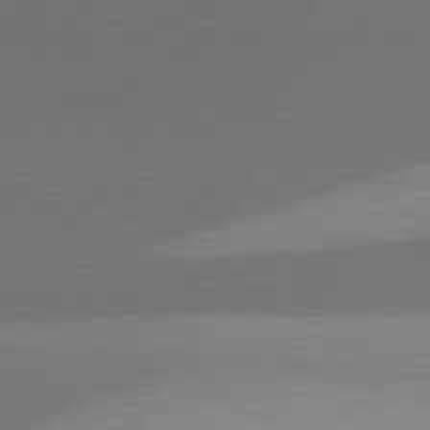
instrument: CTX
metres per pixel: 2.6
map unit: lApd
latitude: 81.7072
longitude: 131.0864
